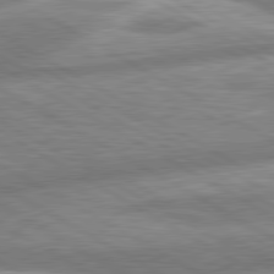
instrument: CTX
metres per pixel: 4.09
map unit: lApd
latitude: 80.5168
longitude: -165.9528
